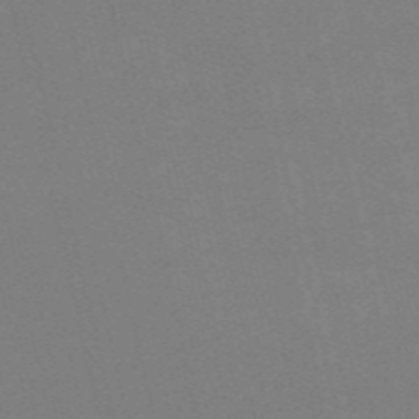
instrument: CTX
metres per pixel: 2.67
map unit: HNb
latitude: -55.6155
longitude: -41.9150
